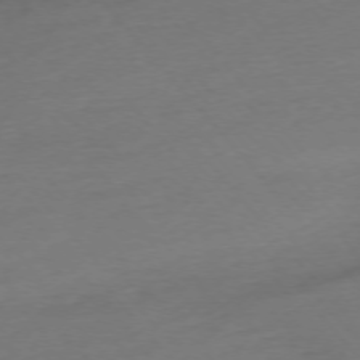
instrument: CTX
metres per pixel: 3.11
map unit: Ap
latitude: -75.5966
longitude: -71.2915
